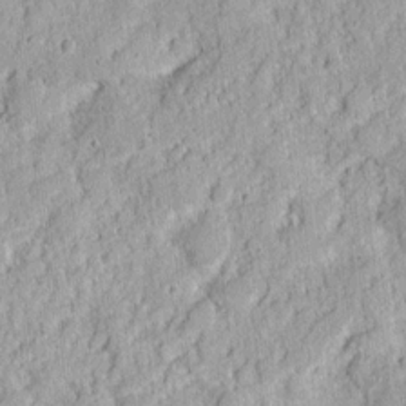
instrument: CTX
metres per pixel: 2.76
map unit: Nhu
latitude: 13.0081
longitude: -73.8395
